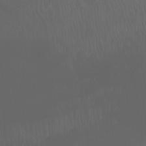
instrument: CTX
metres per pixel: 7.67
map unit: Ht
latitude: -7.9178
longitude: -38.6868
